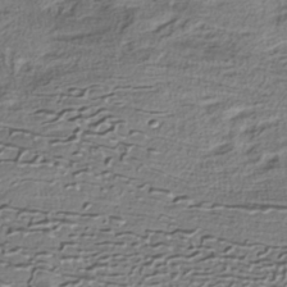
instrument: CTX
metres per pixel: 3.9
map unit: HNhu
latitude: -39.7289
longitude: 107.4455
